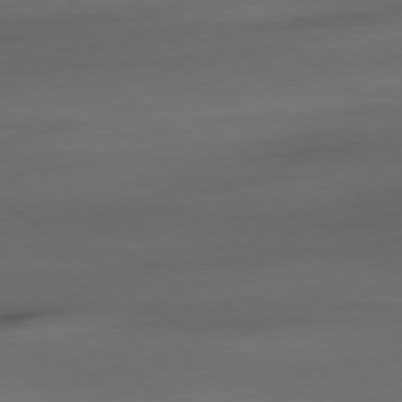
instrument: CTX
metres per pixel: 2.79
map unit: Ap
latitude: -78.9919
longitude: -56.1577
